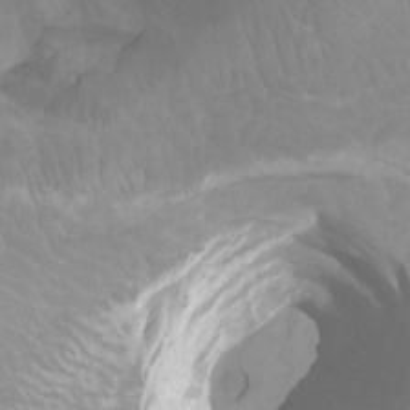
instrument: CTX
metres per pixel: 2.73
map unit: Ht
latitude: -1.9179
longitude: -17.5938
